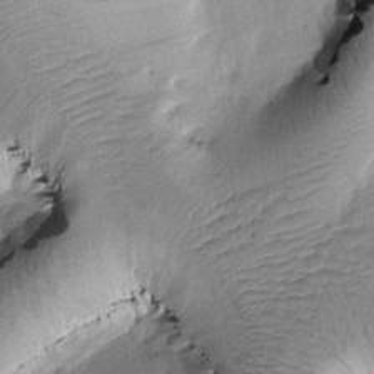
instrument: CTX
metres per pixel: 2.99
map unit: Htu
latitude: -0.2740
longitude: 173.1620
